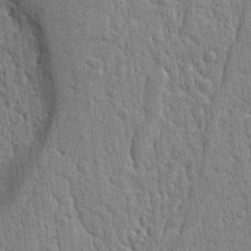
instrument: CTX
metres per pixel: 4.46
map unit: Ht
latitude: 10.8380
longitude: -77.1592
